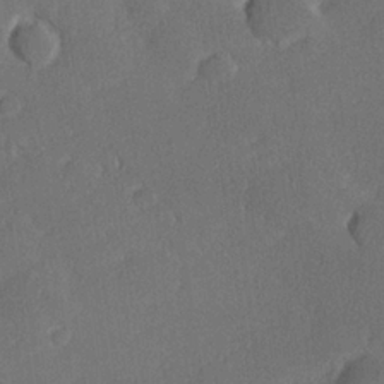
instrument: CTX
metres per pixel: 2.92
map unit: lHvf
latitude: 26.3089
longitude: 140.9542
